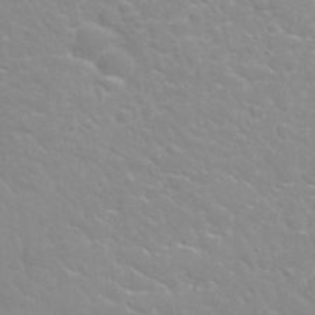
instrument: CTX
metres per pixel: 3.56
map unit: Nhu
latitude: 31.3671
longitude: -50.8191
